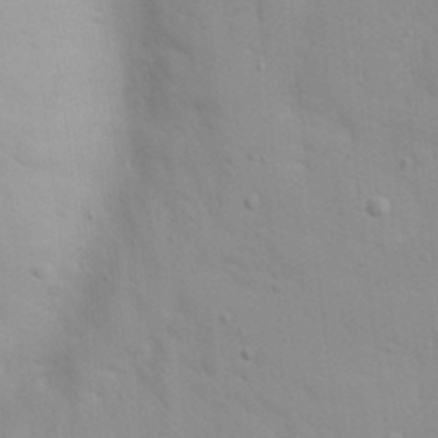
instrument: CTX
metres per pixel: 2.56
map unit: eHh
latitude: 20.9514
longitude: -64.4601
